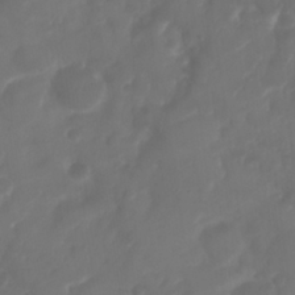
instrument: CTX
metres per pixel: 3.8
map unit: Nhu
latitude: 25.6504
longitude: -63.1781
